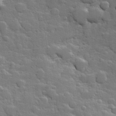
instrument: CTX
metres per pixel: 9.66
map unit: Hve
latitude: 24.8946
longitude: 148.8597
